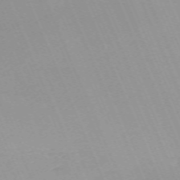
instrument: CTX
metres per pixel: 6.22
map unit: Nhu
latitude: -67.3321
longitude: 38.9353
